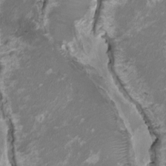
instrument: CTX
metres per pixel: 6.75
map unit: HNhu
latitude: 1.8205
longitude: -3.0647
